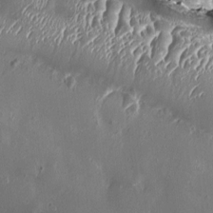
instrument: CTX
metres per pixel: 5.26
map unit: HNhu
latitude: 2.0444
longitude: 6.2361
